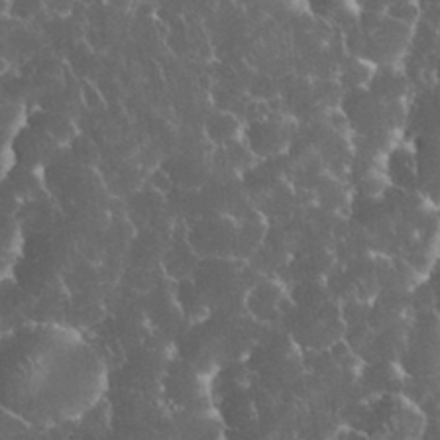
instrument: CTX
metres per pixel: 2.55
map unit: eHh
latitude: 33.8583
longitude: -64.5924
